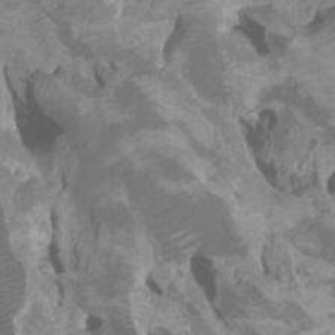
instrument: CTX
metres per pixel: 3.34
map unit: Htu
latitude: -6.3117
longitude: -76.4601
